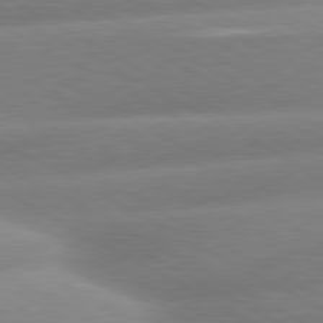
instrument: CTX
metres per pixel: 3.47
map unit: lApd
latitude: 80.3845
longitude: -158.3278
